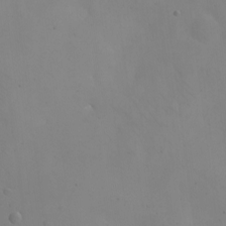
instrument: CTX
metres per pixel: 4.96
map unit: eHh
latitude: -9.4832
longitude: -65.8394
